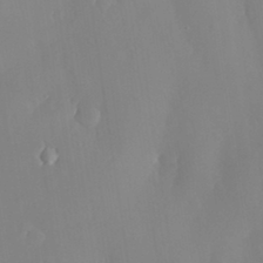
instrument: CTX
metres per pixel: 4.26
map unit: eHh
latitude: 31.6127
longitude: -58.6302
